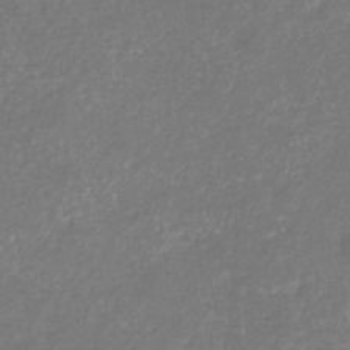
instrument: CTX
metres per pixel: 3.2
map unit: eHb
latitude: -31.2565
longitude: 70.9731
